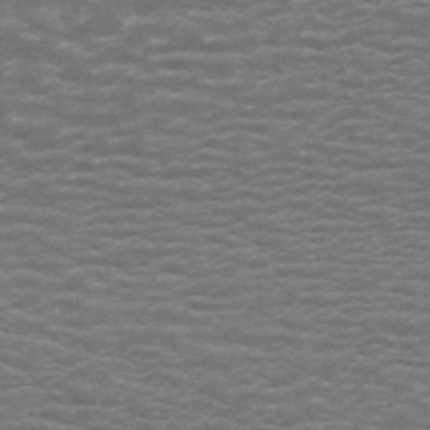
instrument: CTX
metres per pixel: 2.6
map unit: ANa
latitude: 44.5923
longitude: 26.0094
